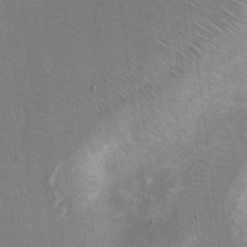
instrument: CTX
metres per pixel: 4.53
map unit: Hto
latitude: 8.5735
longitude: -30.4223
